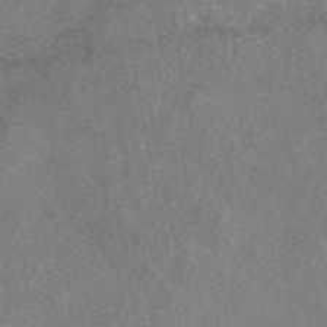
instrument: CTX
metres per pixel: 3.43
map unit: eAb
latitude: 48.6679
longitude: 110.4818
